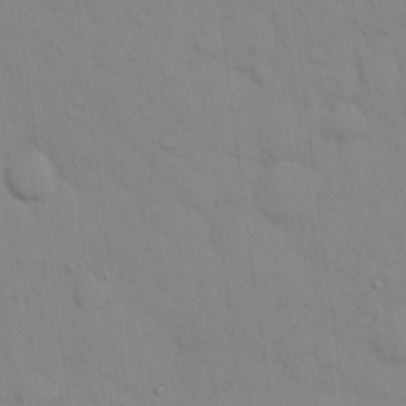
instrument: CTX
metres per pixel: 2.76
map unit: eHh
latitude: 16.6302
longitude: -62.8569
